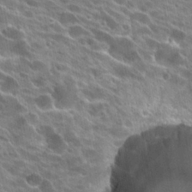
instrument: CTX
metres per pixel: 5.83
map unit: Hto
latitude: 24.8191
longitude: -41.7827
